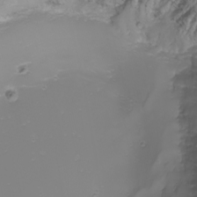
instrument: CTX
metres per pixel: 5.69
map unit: Nhu
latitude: -8.8975
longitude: -80.7624
